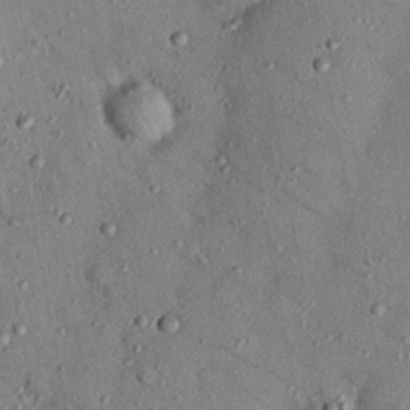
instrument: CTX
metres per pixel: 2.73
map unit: Nhu
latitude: 24.8757
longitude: -73.3104
